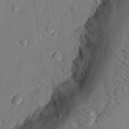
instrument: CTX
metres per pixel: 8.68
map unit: eHh
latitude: 26.1956
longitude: -81.3859
